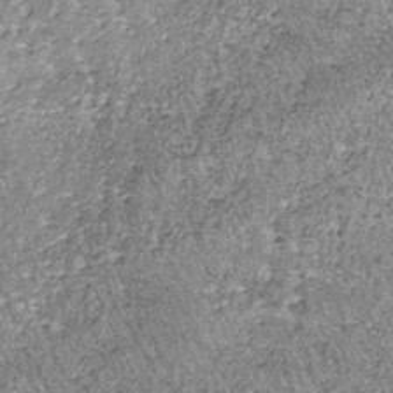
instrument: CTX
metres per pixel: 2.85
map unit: lHb
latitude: -37.4454
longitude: 66.3118
